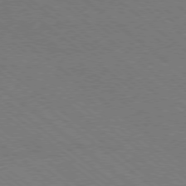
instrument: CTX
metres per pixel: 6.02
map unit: Ap
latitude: -78.8786
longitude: -83.9339
